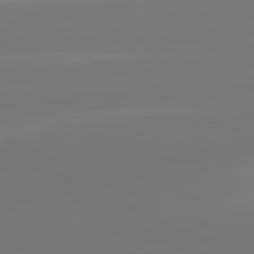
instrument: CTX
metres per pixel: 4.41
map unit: lApd
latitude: 81.5938
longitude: -148.3278
